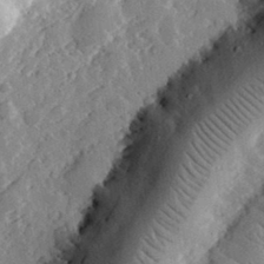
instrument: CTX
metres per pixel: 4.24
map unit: lHvf
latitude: 33.2537
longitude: -83.6882
